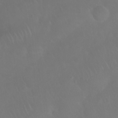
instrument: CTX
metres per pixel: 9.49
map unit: Nhu
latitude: 27.7828
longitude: -64.7435
